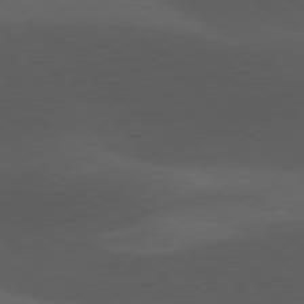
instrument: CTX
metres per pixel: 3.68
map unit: lApd
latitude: 77.9528
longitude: -54.5357
